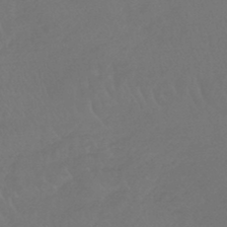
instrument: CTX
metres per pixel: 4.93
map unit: lHb
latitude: -45.1620
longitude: 69.0297
